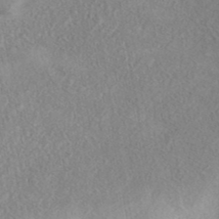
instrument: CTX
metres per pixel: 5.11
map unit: eAb
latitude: 40.1388
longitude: 105.7099
